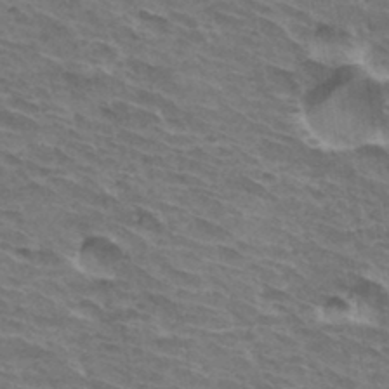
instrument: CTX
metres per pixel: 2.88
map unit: Hto
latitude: 34.1011
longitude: -42.7435
